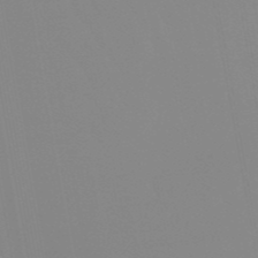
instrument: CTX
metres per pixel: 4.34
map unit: lHb
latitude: -49.1431
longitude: 74.2173
